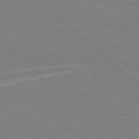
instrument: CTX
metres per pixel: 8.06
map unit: Hpe
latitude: 77.8772
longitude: -152.0444
